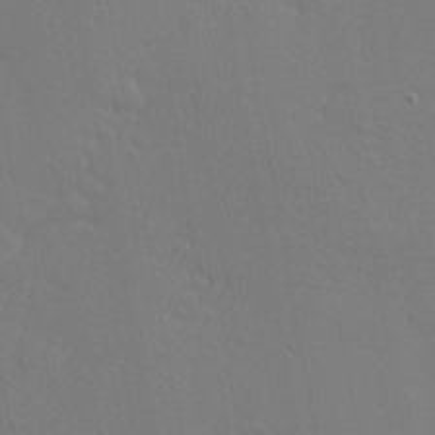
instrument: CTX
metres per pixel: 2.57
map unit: Nhu
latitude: 1.4426
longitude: -76.8191
